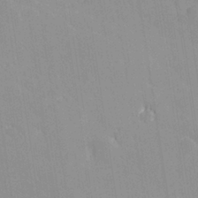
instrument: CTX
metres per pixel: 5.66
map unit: lHvf
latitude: 27.0081
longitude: 143.6910
